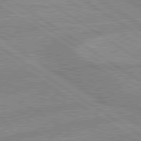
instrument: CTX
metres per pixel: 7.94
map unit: lApd
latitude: 80.1389
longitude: -174.4790
